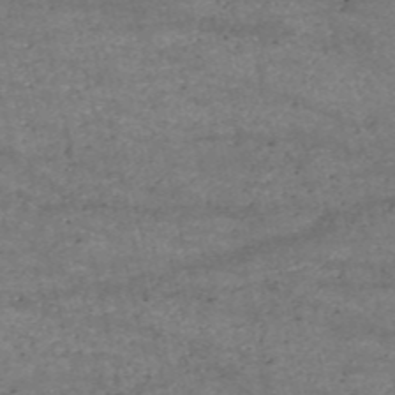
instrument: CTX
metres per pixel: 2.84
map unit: HNb
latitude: -53.5399
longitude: -38.6679
